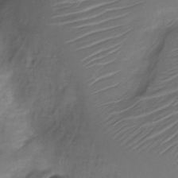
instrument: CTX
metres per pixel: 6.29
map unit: Nve
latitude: -19.7100
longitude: 106.0850
